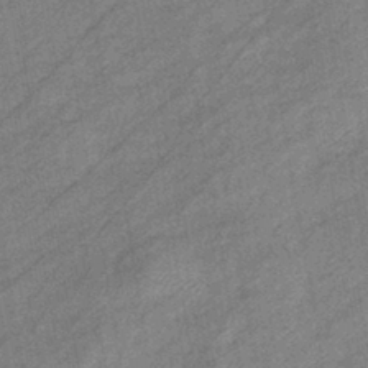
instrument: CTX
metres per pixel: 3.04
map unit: eHb
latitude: -41.3509
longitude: 82.3306
